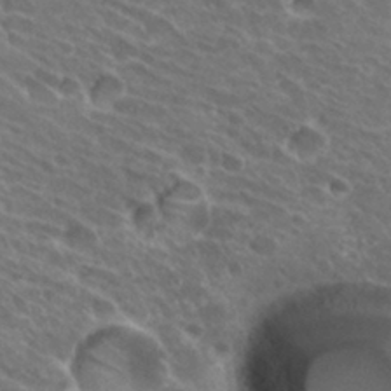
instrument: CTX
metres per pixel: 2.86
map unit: Hto
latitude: 31.5938
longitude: -44.2900
